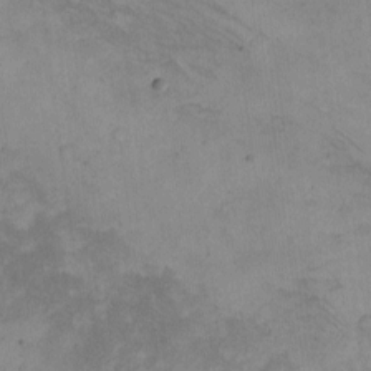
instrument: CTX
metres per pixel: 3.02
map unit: eHh
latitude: -9.1242
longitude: -67.8394
